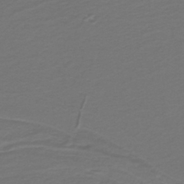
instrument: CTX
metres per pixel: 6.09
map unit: lHb
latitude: -39.8800
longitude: 54.4440
